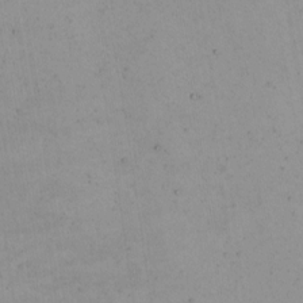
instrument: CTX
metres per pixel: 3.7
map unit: Nhu
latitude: -4.8975
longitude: -82.8002
